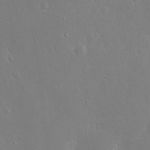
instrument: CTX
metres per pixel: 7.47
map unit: eHh
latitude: 16.9703
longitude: -71.5182
